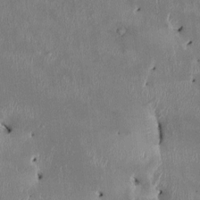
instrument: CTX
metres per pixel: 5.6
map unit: HNhu
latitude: 2.4601
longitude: -5.6694
